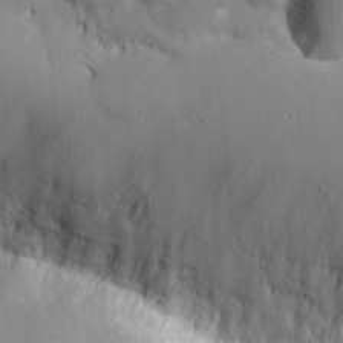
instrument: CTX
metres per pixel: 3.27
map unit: eHh
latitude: 9.7450
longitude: -71.0647
